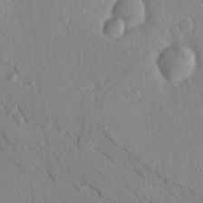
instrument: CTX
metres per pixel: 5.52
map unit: HNhu
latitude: 11.5371
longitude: 23.6722
